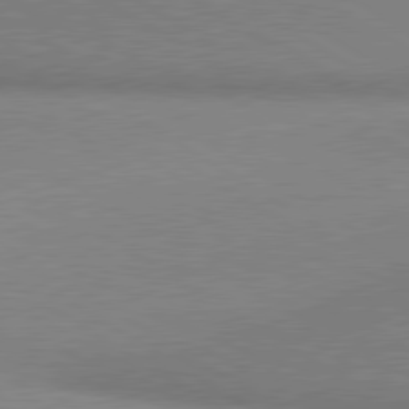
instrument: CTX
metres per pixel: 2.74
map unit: lApd
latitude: 80.2900
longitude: 167.1431
